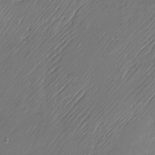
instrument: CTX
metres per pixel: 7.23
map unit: Nhu
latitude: -22.1228
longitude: -72.0444
